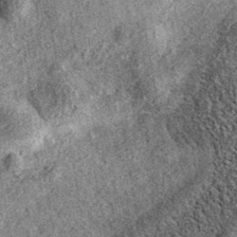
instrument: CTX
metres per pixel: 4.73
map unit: eAb
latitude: 37.5371
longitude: 108.9731
